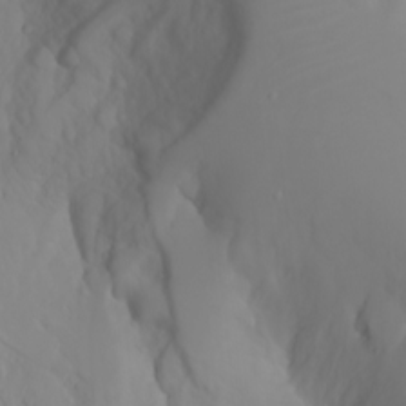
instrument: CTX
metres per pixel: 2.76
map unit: Nhu
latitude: -6.8597
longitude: -88.3468
